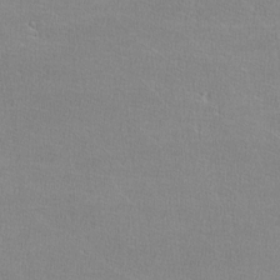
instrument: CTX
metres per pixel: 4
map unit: lHvf
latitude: -12.5952
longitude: -101.6505
